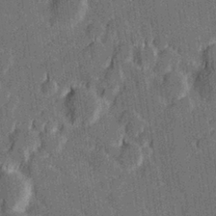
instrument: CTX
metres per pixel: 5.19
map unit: Hve
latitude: 27.3860
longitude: 144.1795
